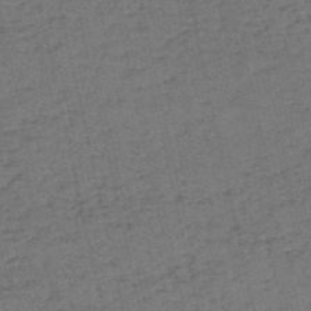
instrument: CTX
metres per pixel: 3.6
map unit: eHh
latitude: -55.1242
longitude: -89.6694
